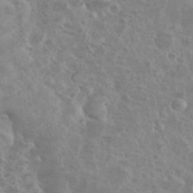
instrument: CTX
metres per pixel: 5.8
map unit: eHh
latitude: 35.4804
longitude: -60.9324
